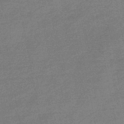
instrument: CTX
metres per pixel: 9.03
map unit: HNb
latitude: -48.2740
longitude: 57.4076
